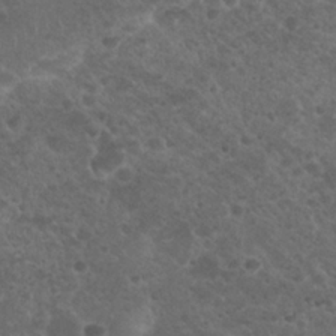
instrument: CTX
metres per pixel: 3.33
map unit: Nhu
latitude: 26.3467
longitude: -50.9702
